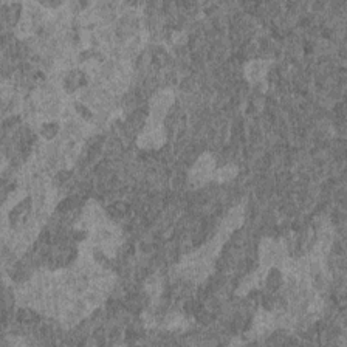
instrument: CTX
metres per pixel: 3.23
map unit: HNhu
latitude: 1.0269
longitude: 5.2187
